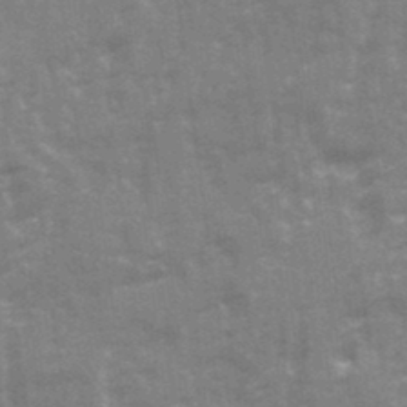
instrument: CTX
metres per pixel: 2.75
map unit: Ave
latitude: 21.5938
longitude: -133.6883
